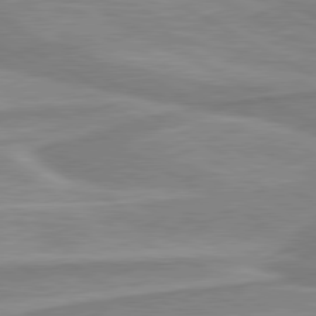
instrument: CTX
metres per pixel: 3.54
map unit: lApd
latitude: 80.3467
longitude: -173.6127
